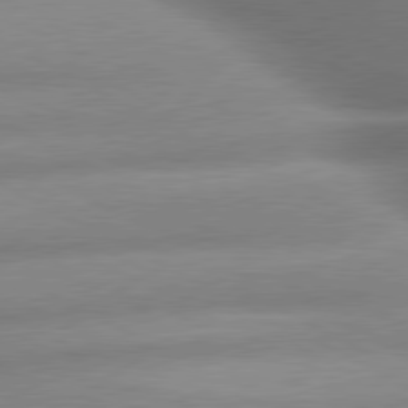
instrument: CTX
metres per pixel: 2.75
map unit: lApd
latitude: 80.1200
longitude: -159.4804
